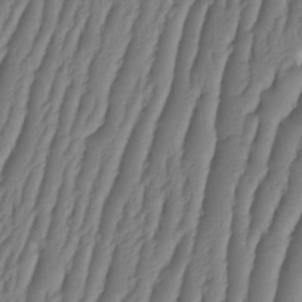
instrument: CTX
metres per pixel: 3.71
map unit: HNhu
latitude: -1.7100
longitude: 14.1417
